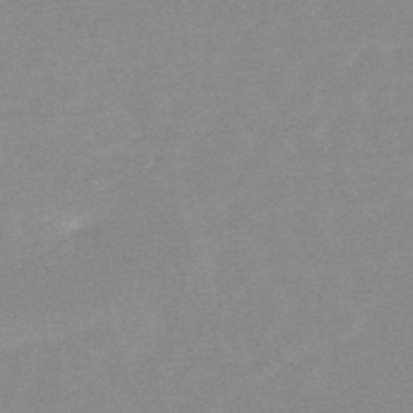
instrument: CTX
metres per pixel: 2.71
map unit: HNb
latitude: -48.2362
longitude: -43.3860
